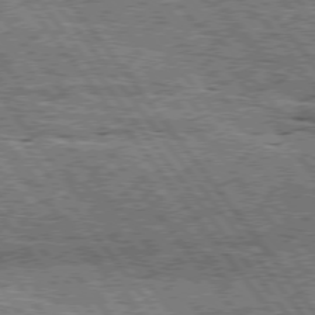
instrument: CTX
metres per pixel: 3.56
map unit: Hpe
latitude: 75.3482
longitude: -156.3278
